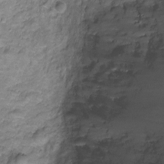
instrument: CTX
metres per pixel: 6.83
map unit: Ht
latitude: -7.6155
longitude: -19.5371
